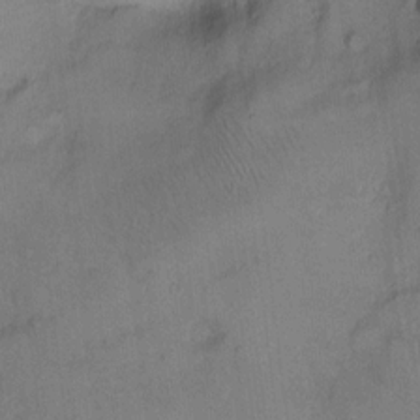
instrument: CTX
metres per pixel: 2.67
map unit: Hto
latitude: 11.2537
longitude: -58.6868
